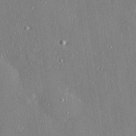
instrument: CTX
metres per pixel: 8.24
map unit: Hve
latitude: 26.8569
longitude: -90.2711
